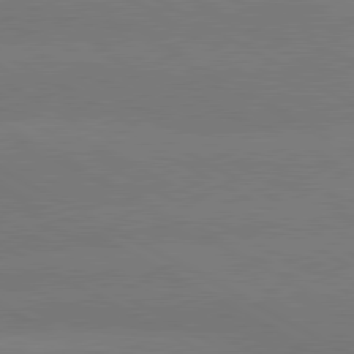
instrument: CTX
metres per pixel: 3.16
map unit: lApd
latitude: 80.6490
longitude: -146.8758
